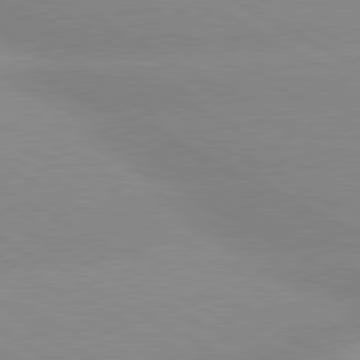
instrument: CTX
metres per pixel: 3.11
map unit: lApd
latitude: 80.2145
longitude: -147.8773
